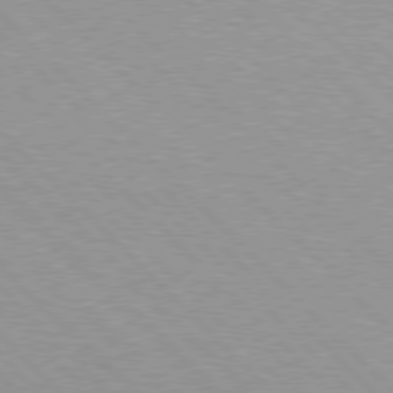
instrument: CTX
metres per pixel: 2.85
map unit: Hpe
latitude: 76.9324
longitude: -153.0648
